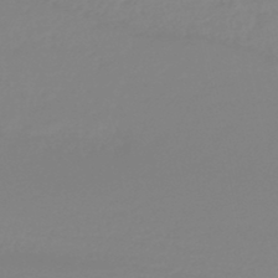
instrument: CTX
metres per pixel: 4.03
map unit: lHb
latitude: -44.7274
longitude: 55.0864
